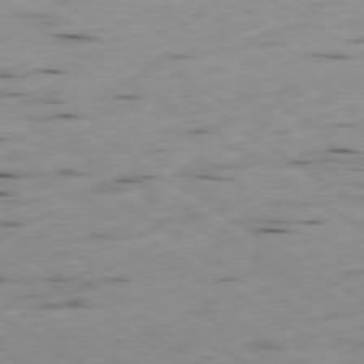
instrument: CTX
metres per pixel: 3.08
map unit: Ap
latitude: -79.7855
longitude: -101.1592
